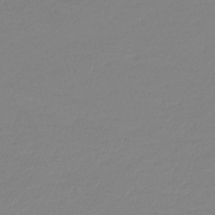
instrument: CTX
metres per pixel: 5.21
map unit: lHb
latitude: -44.2173
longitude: 61.1620
